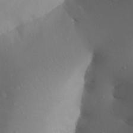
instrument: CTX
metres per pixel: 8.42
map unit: Aa
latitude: 27.1403
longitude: -147.8962
